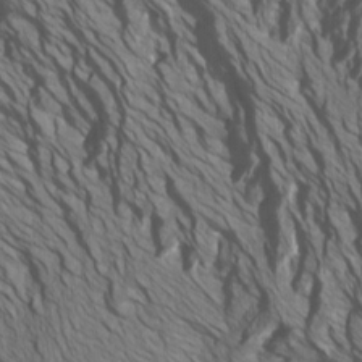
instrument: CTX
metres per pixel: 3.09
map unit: Htu
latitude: -7.0675
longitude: -66.8191
